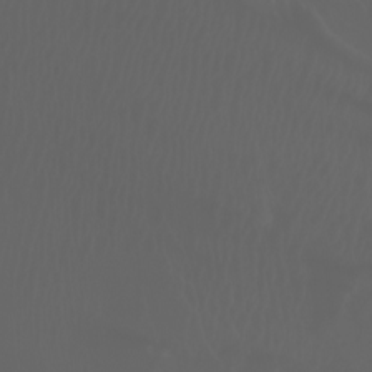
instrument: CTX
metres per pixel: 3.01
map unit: Nhu
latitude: -7.2943
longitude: -74.0822
